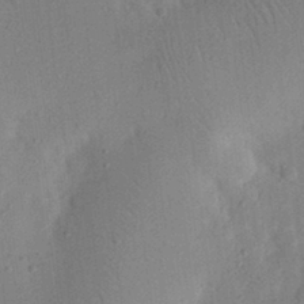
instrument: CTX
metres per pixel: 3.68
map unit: eHh
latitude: 24.9324
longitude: -70.0822
